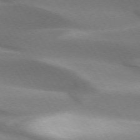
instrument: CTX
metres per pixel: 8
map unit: lApd
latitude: 73.2348
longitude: -51.7638
